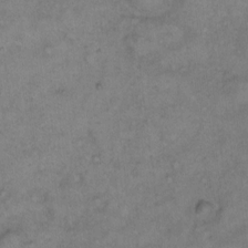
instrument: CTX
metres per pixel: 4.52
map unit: Hto
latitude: 9.9906
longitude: -60.5168
